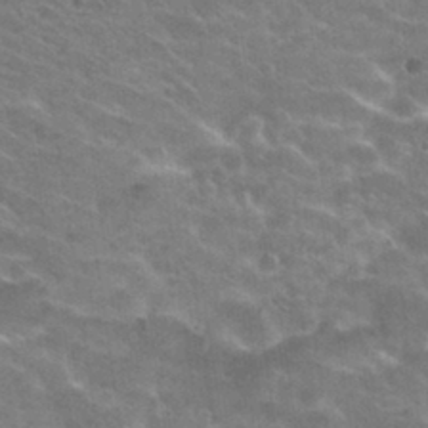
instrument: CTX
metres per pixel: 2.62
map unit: Hto
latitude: 30.7813
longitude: -47.3293
